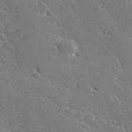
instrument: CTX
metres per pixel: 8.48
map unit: lHvf
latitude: 26.9892
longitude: 141.7477
